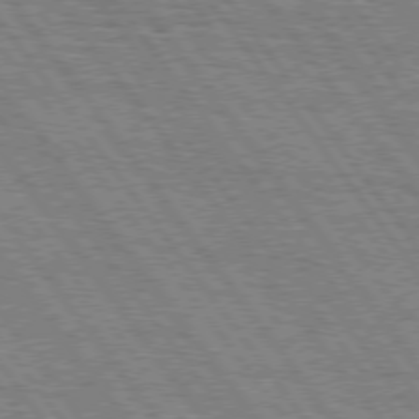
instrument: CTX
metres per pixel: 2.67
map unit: Hpe
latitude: 74.9892
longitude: -152.6302
